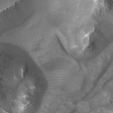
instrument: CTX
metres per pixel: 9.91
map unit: Nhu
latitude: 27.3671
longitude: -56.1577
